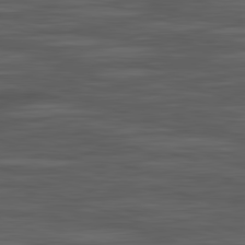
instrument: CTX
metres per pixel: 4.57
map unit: Hpe
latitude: -82.7085
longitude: 12.1228
